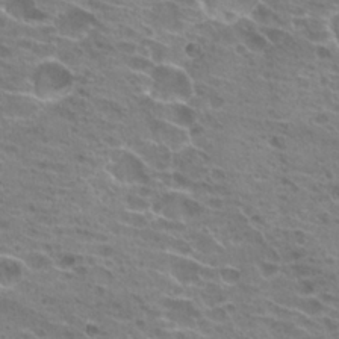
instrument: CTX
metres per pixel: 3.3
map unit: Hto
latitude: 22.8191
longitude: -40.0255
